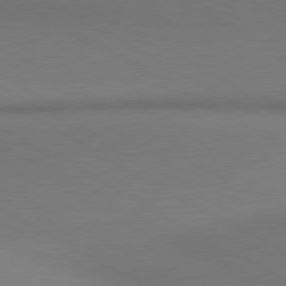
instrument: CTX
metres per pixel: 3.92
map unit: lApd
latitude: 80.8758
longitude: 155.8045
